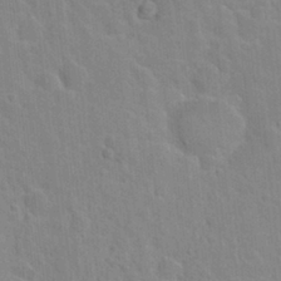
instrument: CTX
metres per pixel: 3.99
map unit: Hto
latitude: 21.1970
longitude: -47.5560
